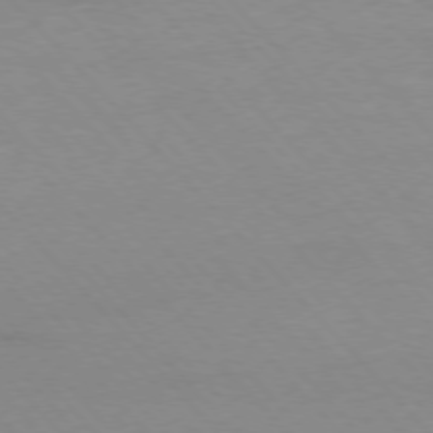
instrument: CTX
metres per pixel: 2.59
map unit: Ap
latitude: -77.0297
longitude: -88.0444
